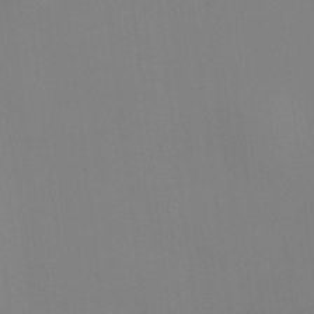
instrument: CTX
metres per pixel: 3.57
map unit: HNhu
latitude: 10.9703
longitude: 10.2362
